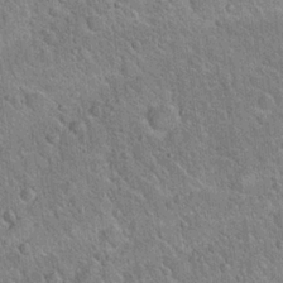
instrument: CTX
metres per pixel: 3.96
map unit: Hto
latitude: 20.0822
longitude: -50.8380
